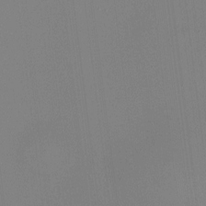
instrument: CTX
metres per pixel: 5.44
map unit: HNhu
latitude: -1.6911
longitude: -6.3845
